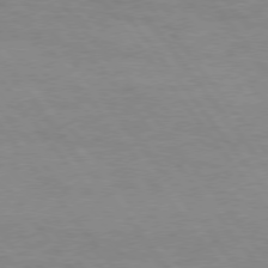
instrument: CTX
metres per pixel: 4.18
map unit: Hpe
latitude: 75.3293
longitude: -141.1970
